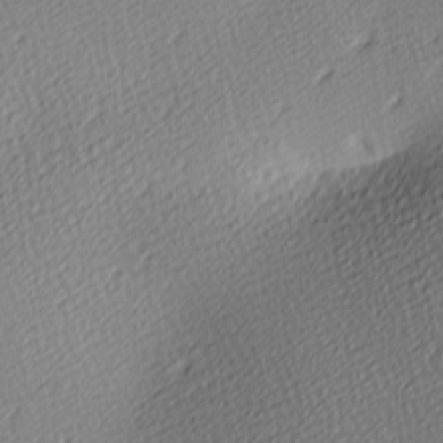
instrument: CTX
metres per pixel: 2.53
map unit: lAa
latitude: -10.1417
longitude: -125.9150
